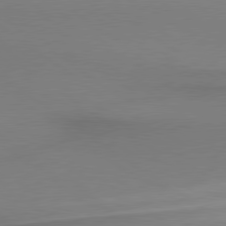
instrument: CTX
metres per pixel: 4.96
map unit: lApd
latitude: 79.3860
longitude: 179.0486
